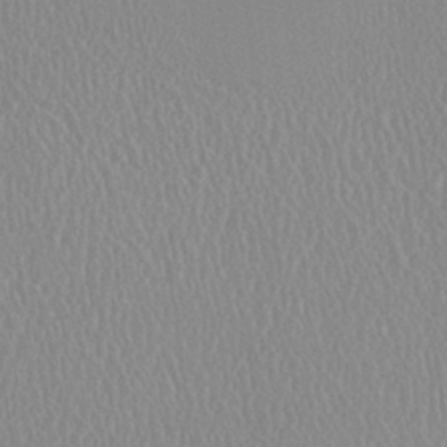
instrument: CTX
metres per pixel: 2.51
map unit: HNhu
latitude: -0.2173
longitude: -1.4048
